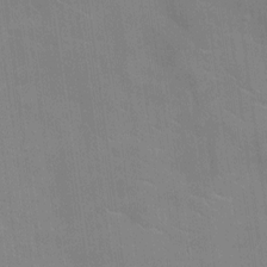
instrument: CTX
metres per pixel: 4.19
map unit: Ht
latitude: -4.6896
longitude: -14.6491
